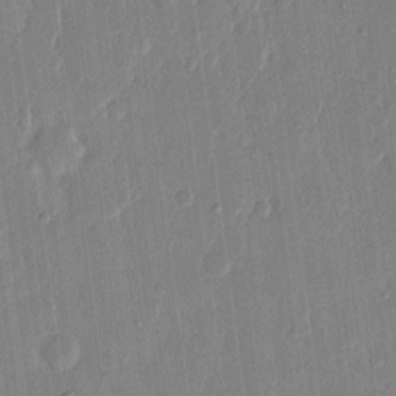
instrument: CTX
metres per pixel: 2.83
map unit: eHh
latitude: 13.4049
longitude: -69.4238
